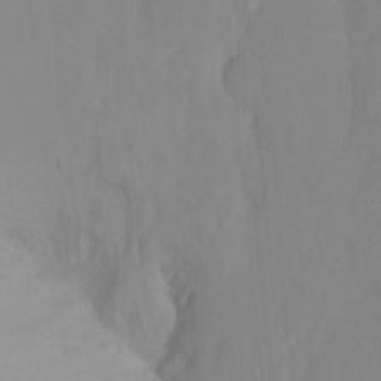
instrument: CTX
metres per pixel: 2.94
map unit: Hto
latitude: -8.3495
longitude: -49.5560
